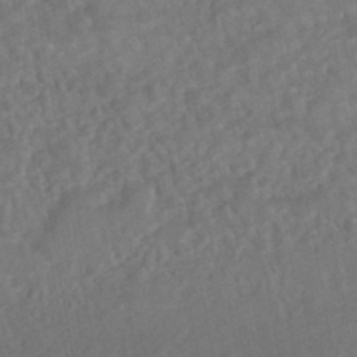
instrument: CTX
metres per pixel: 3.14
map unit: HNhu
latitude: -43.3320
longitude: 101.7477
